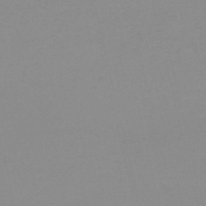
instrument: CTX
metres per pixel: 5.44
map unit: HNb
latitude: -56.3873
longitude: -42.9325
